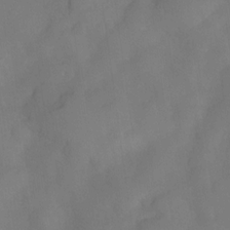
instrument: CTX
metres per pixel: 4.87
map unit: Nve
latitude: -27.3131
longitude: -148.3278
